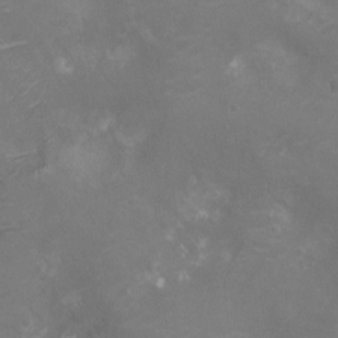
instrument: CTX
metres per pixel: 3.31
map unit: Nhu
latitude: -10.4440
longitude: -20.7058
